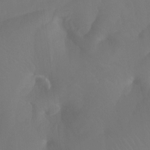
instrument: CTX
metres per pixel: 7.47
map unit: Htu
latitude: -13.2943
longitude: -45.8016
